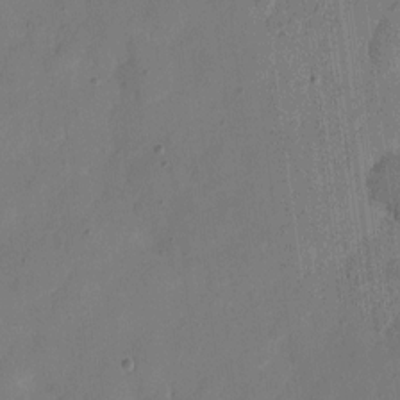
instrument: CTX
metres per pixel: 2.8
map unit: eHh
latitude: 6.9325
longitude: -66.5545
